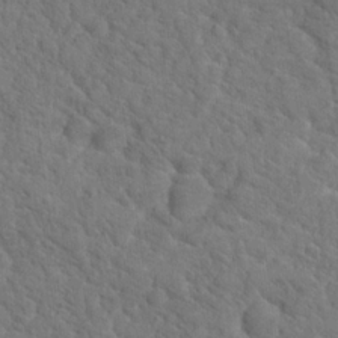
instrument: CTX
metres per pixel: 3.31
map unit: Hto
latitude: 19.1970
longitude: -35.0836
